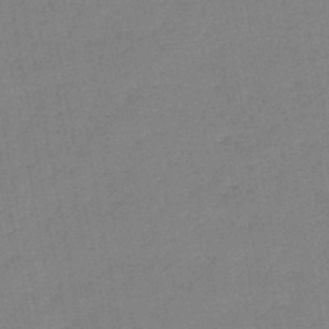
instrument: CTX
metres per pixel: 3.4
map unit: lHb
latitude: -46.3684
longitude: 69.5588
